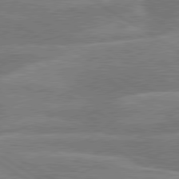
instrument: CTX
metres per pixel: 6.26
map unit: lApd
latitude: 79.9528
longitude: -132.9514
